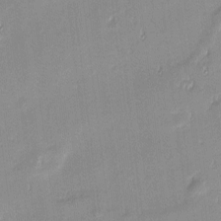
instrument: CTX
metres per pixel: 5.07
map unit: eHh
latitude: -2.6707
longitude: -81.9528
